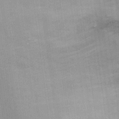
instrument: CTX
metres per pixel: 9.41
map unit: Ht
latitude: 14.7247
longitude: -39.8016
